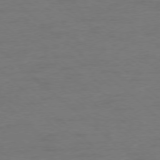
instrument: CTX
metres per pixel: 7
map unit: Ap
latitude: -76.8786
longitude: -76.5168
